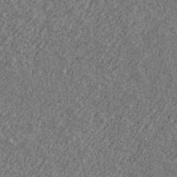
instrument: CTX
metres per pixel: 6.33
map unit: Ave
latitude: 40.1955
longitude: -110.8191
